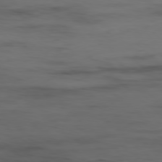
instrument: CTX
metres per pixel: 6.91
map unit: Hpe
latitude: -78.7085
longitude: 15.1431
